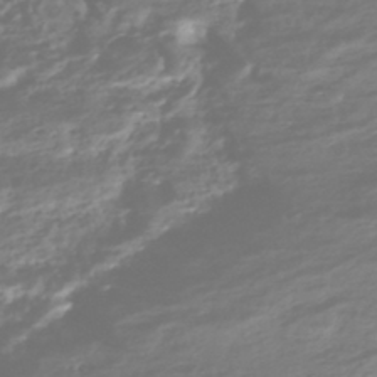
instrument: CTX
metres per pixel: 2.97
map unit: HNhu
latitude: -43.3509
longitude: 100.5006
